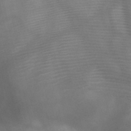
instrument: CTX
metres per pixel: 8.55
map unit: HNb
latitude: -45.7100
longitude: -41.4048
